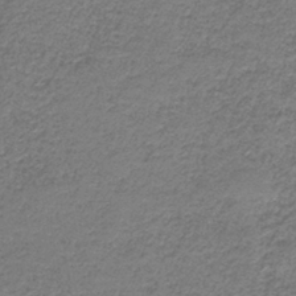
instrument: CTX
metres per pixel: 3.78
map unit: HNb
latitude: -37.8611
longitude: 51.0108
